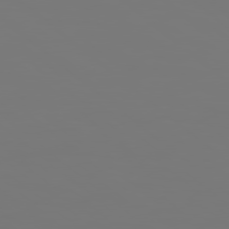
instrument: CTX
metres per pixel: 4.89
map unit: Hpe
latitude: 78.7058
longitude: 177.5777
